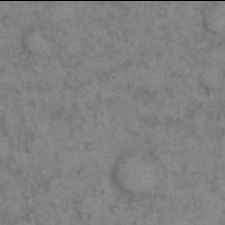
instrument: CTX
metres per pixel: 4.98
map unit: eHh
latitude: 13.9906
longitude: -64.6113
